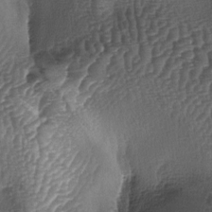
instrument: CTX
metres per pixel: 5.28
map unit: lAa
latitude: -5.4454
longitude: -127.4427
